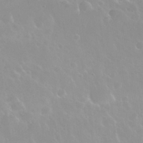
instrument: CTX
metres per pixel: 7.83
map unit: Nhu
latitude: 29.9717
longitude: -56.1955
